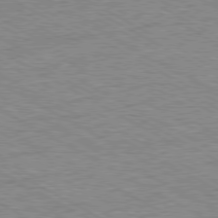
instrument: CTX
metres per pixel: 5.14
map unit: Ap
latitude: -80.6897
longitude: -77.4048
